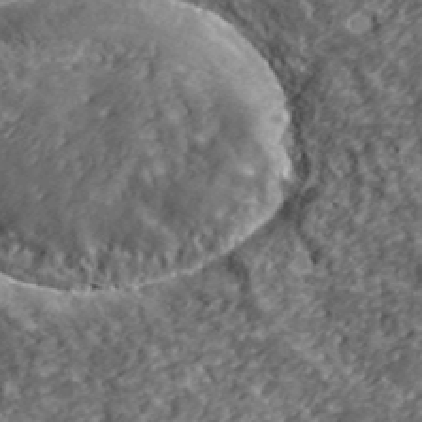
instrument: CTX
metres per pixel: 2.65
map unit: lHvf
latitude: 39.4993
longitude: -88.0633
